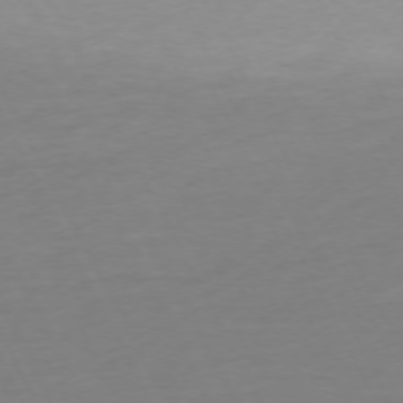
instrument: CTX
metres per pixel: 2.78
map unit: Ap
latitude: -73.6722
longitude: -69.8583
